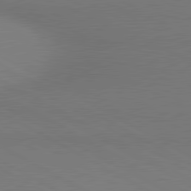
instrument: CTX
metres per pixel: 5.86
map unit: lApd
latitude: 80.8191
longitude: 155.3321
